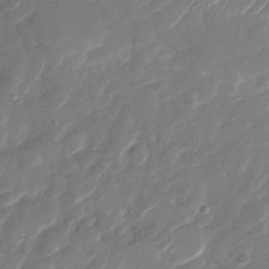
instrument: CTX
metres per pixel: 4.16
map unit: Nhu
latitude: -29.1431
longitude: -71.9717
